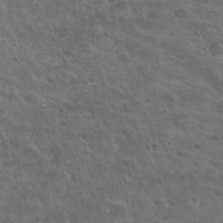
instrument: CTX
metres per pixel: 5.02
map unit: Nhu
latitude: 25.8016
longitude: -50.5545
